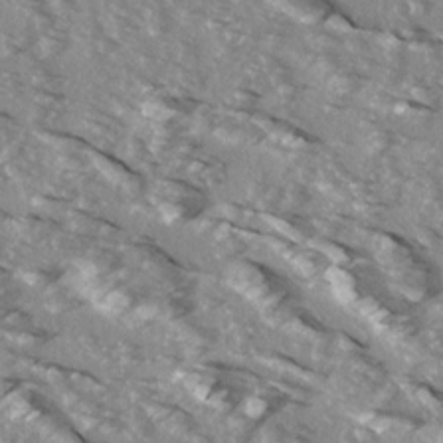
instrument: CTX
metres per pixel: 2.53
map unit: Ave
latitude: 16.0822
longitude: -129.8583
